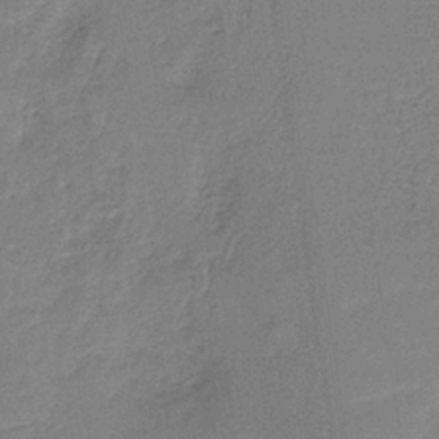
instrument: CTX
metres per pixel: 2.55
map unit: HNb
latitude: -34.8219
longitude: 59.1431
